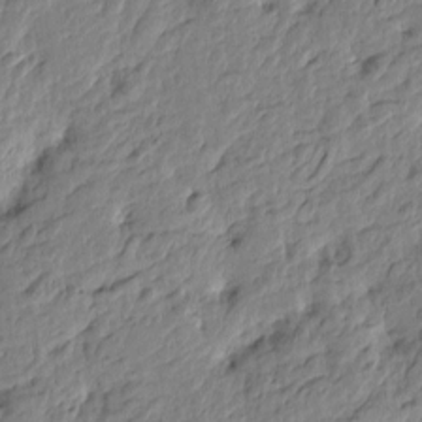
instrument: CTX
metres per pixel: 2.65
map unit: Htu
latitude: -3.6343
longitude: 178.5573
